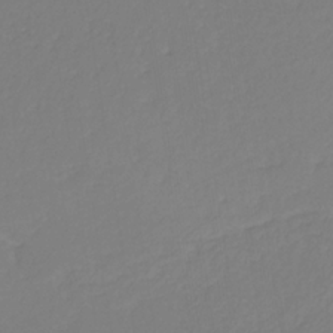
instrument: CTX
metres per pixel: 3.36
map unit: eHb
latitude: -30.3684
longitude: 63.3509
